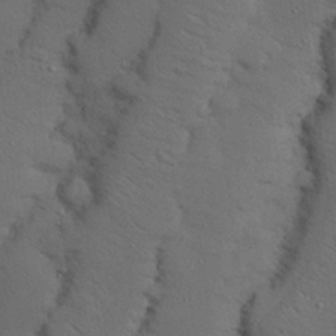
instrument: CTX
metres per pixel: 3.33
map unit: Nhu
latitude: 25.3481
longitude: -72.7247
